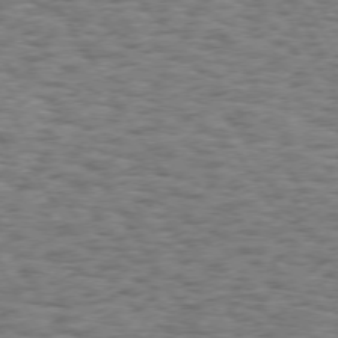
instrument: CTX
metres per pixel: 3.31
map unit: Hpe
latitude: 73.2537
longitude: -130.0822
